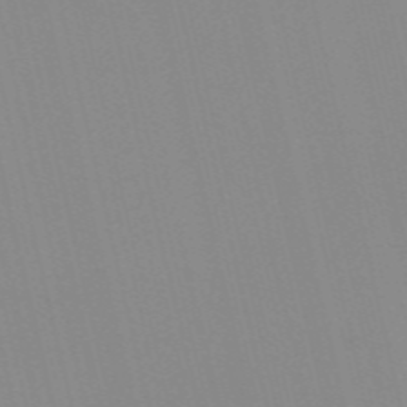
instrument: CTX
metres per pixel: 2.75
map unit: Nve
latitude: -57.2376
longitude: 60.7274
